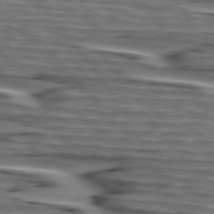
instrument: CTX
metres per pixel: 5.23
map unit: lApd
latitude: 75.2915
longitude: -71.8772
